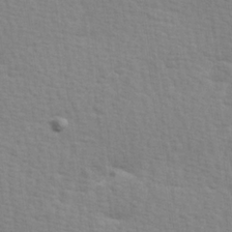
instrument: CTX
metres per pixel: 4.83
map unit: Hve
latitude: 25.9717
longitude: -94.0255
